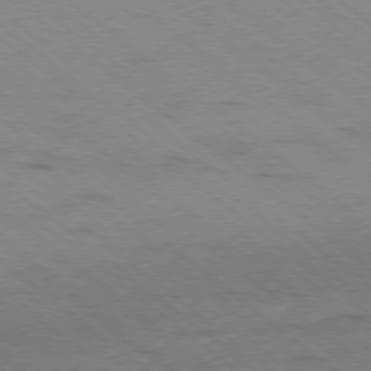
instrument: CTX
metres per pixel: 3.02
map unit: Ap
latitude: -79.1431
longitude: -100.7057
